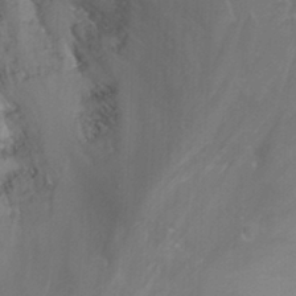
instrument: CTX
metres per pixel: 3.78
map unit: Nhu
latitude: -13.0675
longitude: -66.0822
